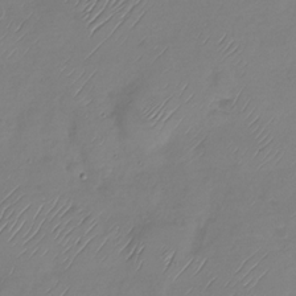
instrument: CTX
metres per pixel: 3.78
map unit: Nhu
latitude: -28.7085
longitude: -58.8380
